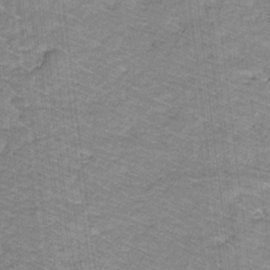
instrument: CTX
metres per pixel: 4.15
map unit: lHb
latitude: -31.6722
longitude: 66.3684
